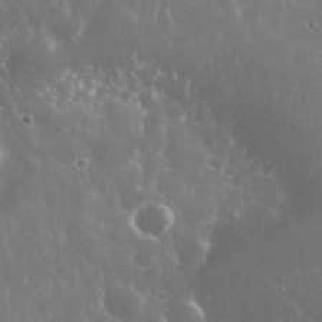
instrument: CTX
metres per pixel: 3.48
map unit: eHh
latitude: 35.7638
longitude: -58.7435
